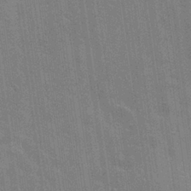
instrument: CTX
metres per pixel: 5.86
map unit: Hto
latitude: 25.9150
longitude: -43.3293
